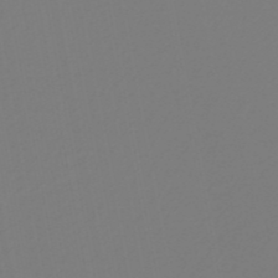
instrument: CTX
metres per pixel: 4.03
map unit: lHb
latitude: -38.1984
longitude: 55.8045
